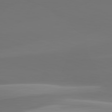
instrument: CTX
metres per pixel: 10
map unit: lApd
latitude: 82.1766
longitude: 144.4251
